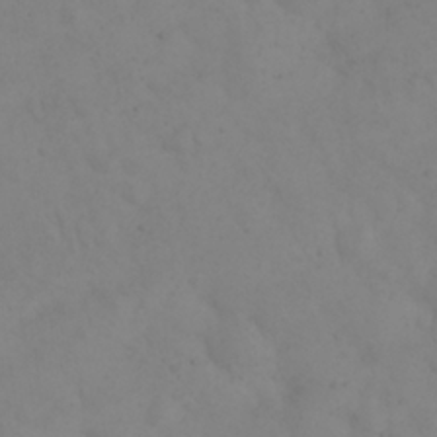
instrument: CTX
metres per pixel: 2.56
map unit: eHh
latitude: 24.5167
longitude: -64.1578
